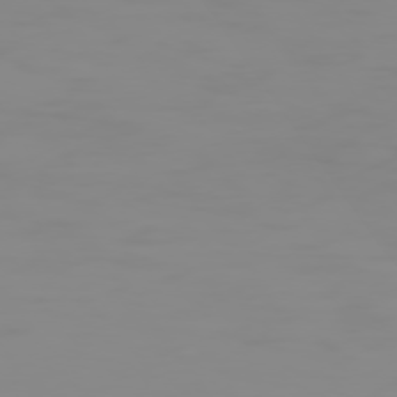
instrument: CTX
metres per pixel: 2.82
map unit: Hpe
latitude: 74.6302
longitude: -127.9717
